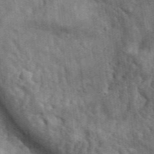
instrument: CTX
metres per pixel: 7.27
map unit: eHh
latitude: 33.8961
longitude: -77.8772
